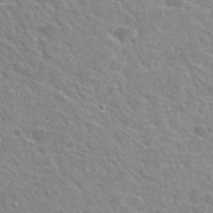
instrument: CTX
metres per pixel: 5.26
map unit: Hto
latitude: 30.0444
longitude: -48.7624
